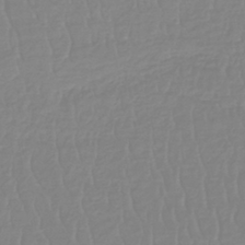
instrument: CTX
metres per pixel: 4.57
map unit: lHb
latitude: -40.4062
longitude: 67.3887
